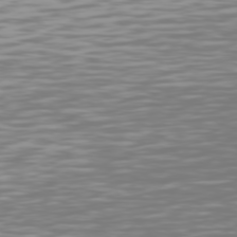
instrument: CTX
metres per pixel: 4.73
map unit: Hpe
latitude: 74.8947
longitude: -126.5357
